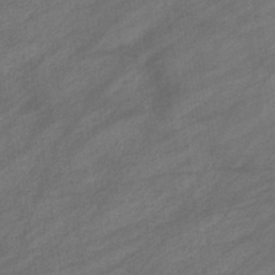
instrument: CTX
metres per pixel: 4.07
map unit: eHb
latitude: -33.1431
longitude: 71.8045
